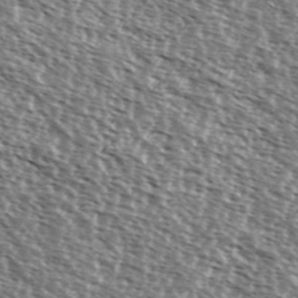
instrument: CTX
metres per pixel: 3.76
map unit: Ave
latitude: 37.7072
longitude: -112.2144
